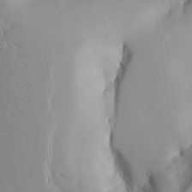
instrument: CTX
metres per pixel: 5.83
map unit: Aa
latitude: 25.4237
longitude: -129.5749
